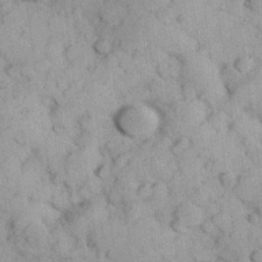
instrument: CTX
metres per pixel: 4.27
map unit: Hve
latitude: 24.1766
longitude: 147.7855
